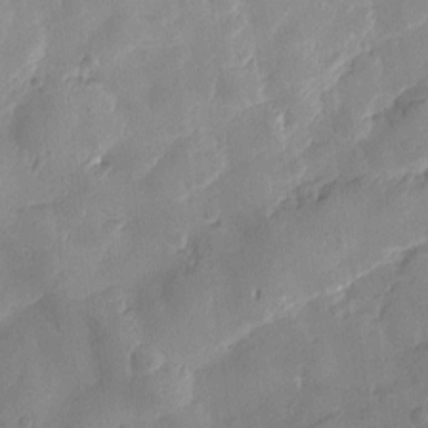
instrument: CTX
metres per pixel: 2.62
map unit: Htu
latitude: -3.1242
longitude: -176.1389
